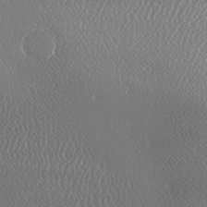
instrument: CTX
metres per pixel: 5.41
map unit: lAa
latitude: -9.2565
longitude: -128.4979
